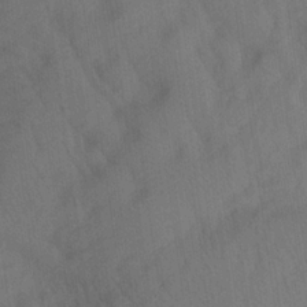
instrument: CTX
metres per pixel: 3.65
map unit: lAa
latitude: 21.5938
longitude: -138.2711
